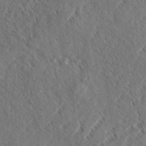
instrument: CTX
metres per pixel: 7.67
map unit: eHh
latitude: 36.9703
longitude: -138.3278
